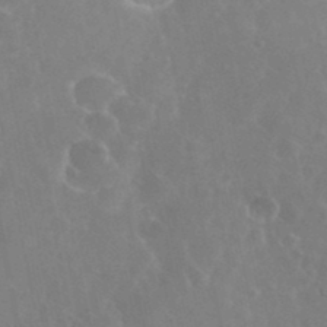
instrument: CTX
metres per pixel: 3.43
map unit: eHh
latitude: 35.6694
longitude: -59.2915
